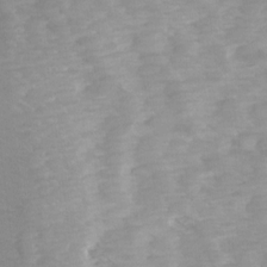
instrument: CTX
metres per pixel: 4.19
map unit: Ave
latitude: 14.3657
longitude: -103.6505
